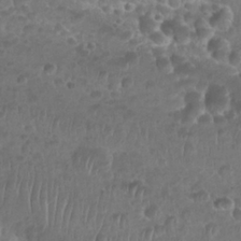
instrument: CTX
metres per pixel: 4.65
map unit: Nhu
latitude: 25.6693
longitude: -52.2334
